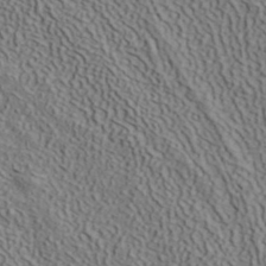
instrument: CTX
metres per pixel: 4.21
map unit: ANa
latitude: 40.7246
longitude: 33.6533
